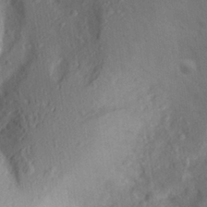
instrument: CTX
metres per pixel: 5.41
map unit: Aa
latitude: 27.0459
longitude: -146.0822
